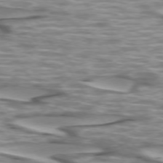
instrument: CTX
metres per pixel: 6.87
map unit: lApd
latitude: 73.9717
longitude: -57.2725
